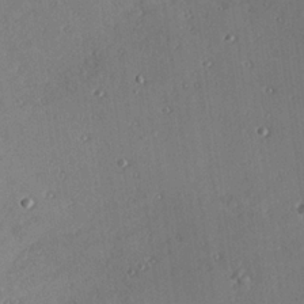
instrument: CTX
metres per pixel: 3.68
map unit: Hve
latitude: 25.4615
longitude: -93.1025
